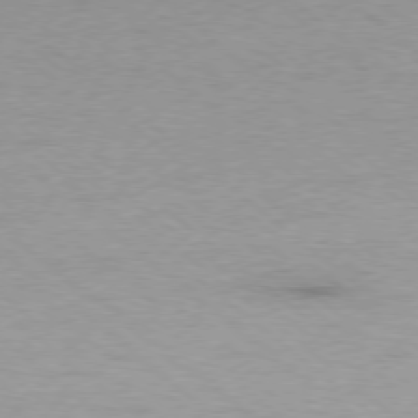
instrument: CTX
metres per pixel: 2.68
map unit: Hpe
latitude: -78.3684
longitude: -19.7827
